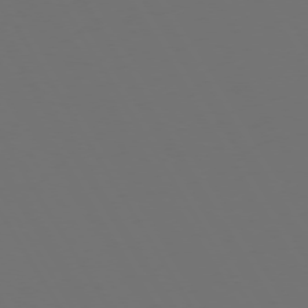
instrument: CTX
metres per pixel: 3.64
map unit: Hpe
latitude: 72.9325
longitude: -128.1389
